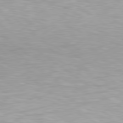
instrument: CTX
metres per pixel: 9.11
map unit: Hpe
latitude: 79.3860
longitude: -129.4426
